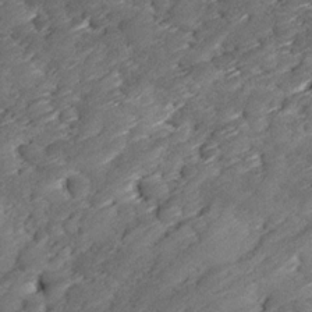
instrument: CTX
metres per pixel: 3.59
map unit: Ave
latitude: 17.4237
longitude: -136.1011
